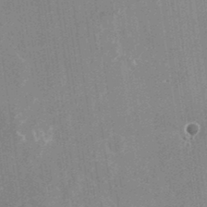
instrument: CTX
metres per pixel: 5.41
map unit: Nhu
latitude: -25.3132
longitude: -73.1593
